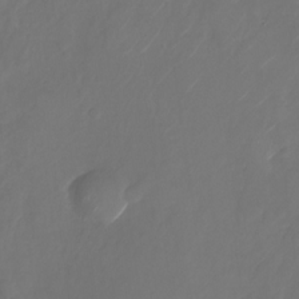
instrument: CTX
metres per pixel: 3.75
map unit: Nhu
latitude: -28.4440
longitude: -71.8016
